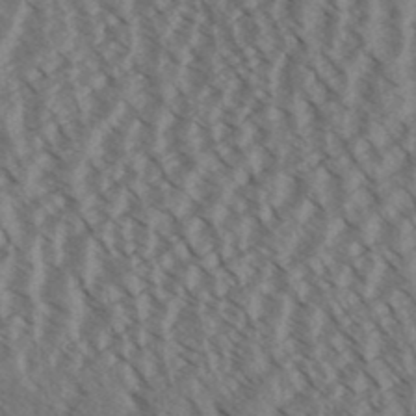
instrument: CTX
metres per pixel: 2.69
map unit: Aa
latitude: 31.1215
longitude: -138.8191
